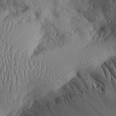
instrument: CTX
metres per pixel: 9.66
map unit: Aa
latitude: 28.7435
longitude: -133.6694
